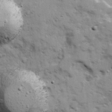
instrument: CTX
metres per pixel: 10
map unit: Ave
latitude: 12.9514
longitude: -103.0647
